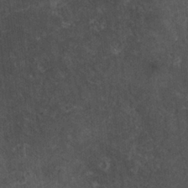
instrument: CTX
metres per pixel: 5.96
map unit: HNhu
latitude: 2.7624
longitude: 4.3306
